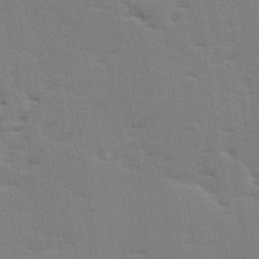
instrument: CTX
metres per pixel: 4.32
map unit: Hve
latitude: 26.5357
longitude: -94.1767
